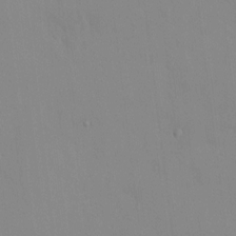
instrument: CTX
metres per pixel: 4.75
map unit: HNhu
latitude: 6.4979
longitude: 1.9745
